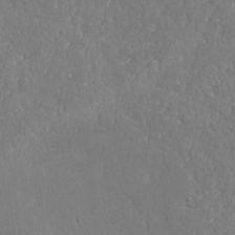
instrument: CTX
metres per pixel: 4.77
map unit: lHvf
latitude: -9.6722
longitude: -100.1956
